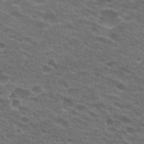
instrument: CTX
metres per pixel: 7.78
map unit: Hto
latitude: 26.2523
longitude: -29.4615
